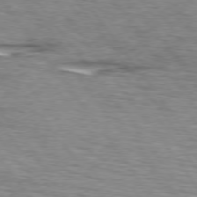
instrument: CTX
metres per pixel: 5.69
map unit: lApd
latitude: 74.8380
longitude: -72.0444
